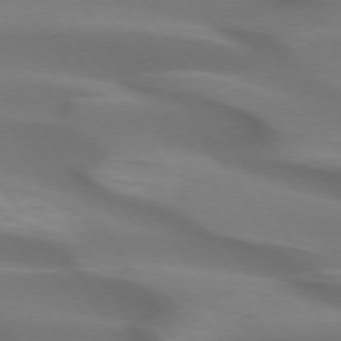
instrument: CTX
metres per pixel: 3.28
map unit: lApd
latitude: 72.9514
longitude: -52.7058
